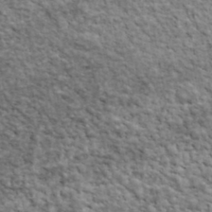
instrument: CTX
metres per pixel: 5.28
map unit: lHvf
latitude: 38.1011
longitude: -88.8002
